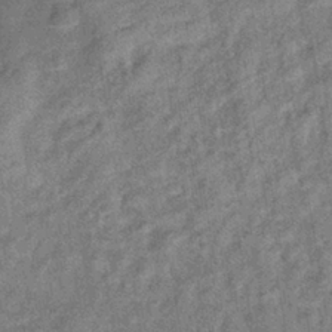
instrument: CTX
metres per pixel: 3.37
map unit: eHb
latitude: -38.9353
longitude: 77.4643
